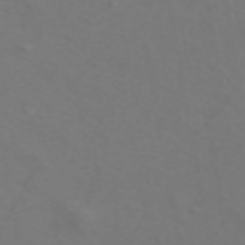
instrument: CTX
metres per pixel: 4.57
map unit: ANa
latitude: 44.6679
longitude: 28.1795
